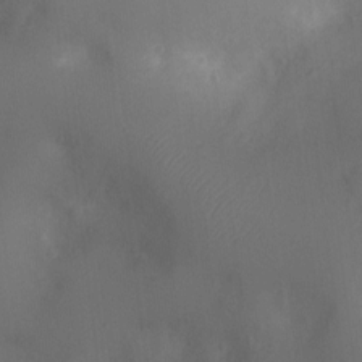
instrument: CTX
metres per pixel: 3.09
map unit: Ht
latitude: -11.0298
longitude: -22.7813
